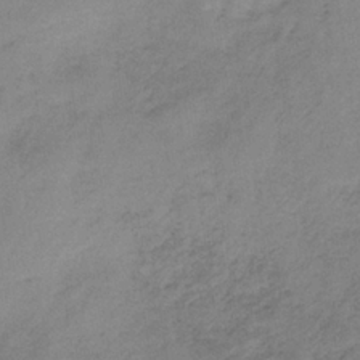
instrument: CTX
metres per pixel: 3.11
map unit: HNb
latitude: -33.8423
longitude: 58.3873
